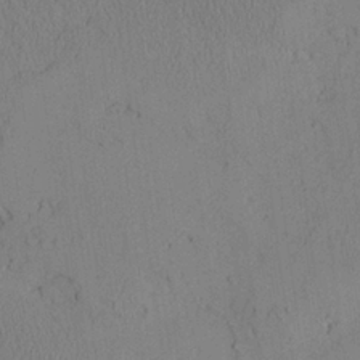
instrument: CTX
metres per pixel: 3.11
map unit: Aa
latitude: 24.7435
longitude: -132.5735
